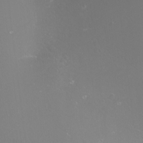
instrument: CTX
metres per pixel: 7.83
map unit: Nhu
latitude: -8.3495
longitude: -94.4979
